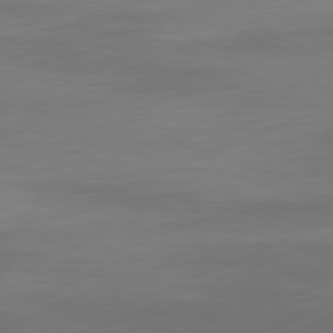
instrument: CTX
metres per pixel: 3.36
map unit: Ap
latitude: -81.5588
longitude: -86.7624
